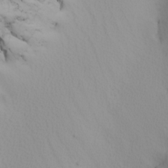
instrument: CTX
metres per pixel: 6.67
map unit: Nhu
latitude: -5.1242
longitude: -90.7246
